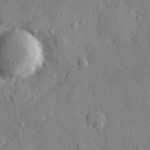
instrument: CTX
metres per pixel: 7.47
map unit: eHh
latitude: 28.6679
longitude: -79.6505
